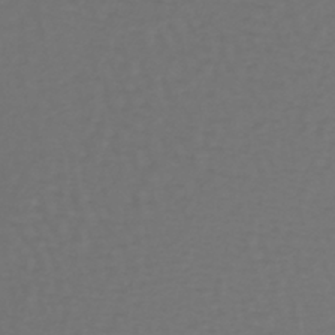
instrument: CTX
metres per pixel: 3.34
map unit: lHb
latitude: -39.1998
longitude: 63.0486
